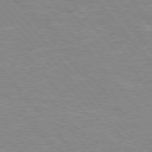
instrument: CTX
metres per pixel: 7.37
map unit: Hpe
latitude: 76.3089
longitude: -151.8205
